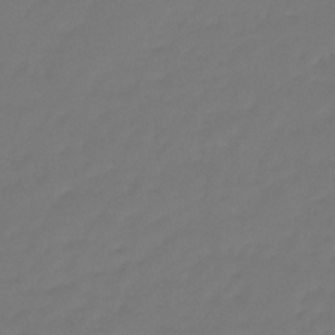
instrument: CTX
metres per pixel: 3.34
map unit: eHb
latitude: -46.7274
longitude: 81.1809
